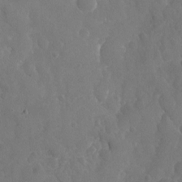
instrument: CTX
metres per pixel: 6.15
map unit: Nhu
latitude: -19.2565
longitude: -58.3278
